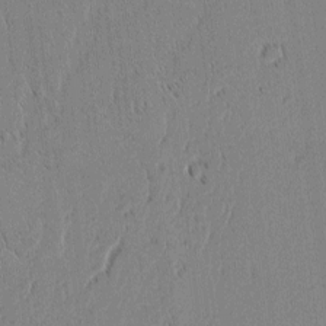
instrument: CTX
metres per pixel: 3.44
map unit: lAvf
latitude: 1.3103
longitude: -106.9892
